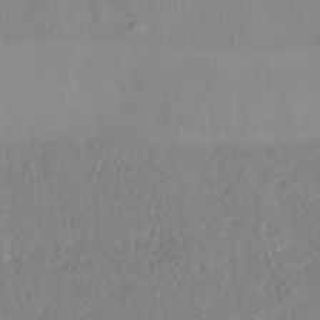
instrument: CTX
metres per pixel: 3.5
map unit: HNhu
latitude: -43.9178
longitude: 101.7288
